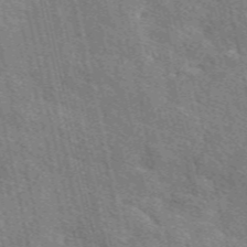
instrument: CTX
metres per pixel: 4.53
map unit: eAb
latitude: 50.8191
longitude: 113.7100
